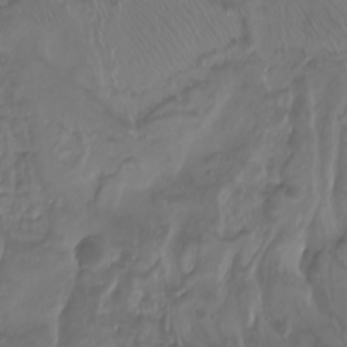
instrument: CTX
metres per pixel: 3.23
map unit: Nhu
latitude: -8.2739
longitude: -93.4237
